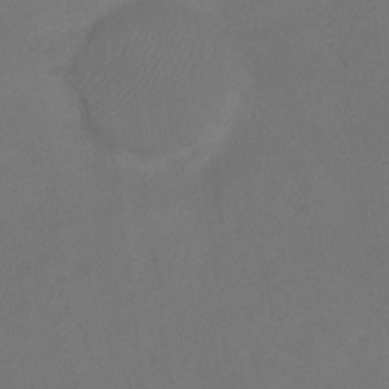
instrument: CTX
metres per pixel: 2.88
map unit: Ht
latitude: -9.6911
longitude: -35.1592
